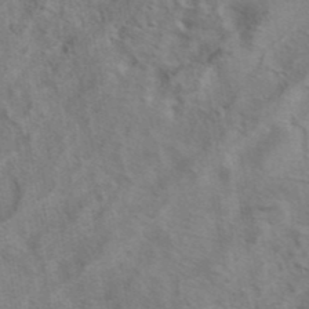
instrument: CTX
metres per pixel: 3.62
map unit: eAb
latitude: 41.5371
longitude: 104.4629
